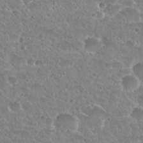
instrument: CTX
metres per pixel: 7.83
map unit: Hto
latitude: 27.3293
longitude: -50.9513
